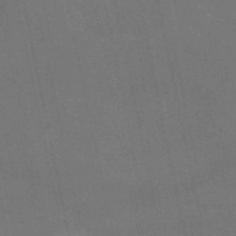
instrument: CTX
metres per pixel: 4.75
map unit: HNb
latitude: -52.4629
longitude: -40.0633
